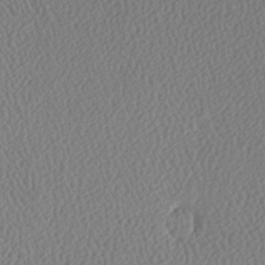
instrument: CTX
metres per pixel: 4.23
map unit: lAa
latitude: -9.5777
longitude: -128.2144
